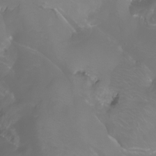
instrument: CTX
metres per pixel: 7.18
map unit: Aa
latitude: -6.5384
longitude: -72.3468
